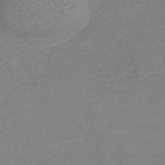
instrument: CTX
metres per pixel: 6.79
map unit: lHb
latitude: -41.7289
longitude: 73.3887
